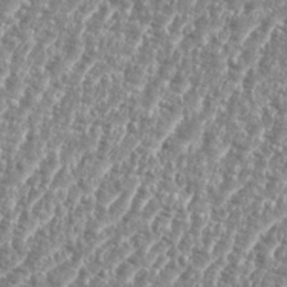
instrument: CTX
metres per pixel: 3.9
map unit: eHh
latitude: 35.2914
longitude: -135.1025
